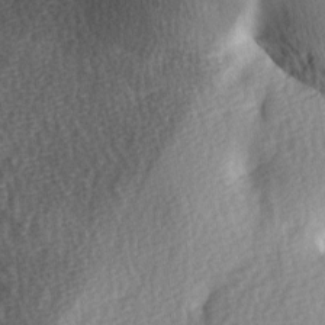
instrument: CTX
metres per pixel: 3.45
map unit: Ave
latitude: -5.9556
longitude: -120.7247
